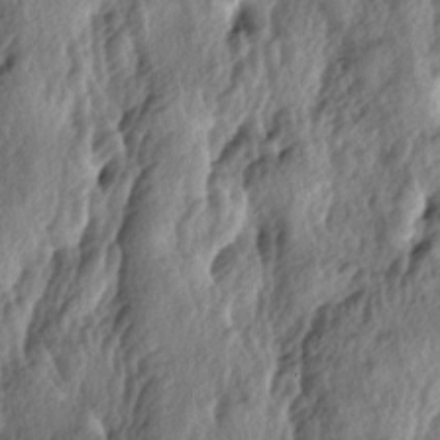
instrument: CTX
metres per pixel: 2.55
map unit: lAa
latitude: -5.6910
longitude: -124.4790
